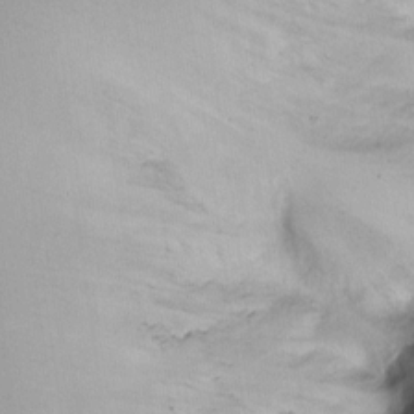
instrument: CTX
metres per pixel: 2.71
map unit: Ht
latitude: -2.1038
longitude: -14.5735
